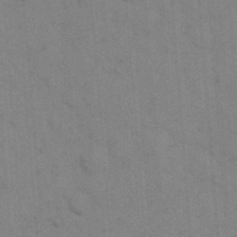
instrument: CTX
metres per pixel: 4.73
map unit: eHh
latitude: 18.4223
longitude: -63.7639
